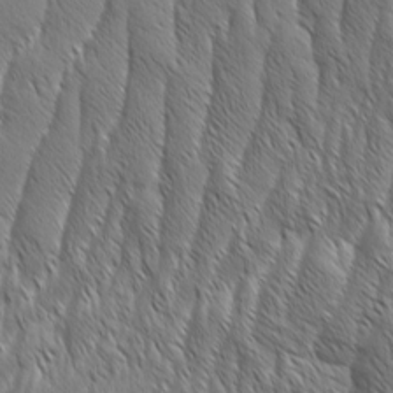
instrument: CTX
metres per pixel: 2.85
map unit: Aa
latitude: 8.2523
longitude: -130.2523
